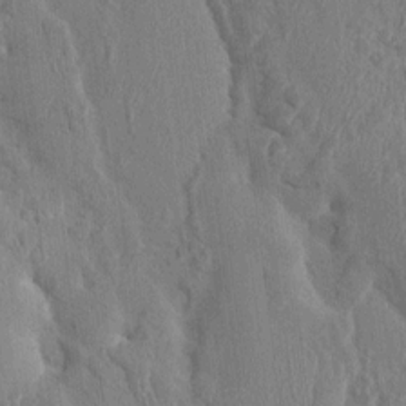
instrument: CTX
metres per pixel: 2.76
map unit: HNhu
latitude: 5.1403
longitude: -6.5924
